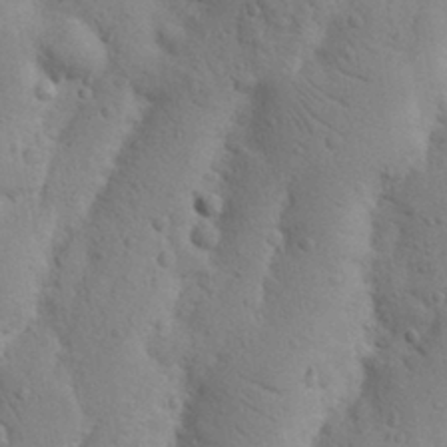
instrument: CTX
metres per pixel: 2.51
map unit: Nhu
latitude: 16.7057
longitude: -75.7639
